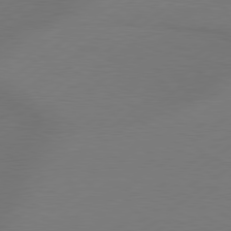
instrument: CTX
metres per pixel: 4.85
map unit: lApd
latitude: 79.3293
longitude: -131.7261
